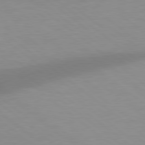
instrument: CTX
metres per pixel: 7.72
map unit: Hpe
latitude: 78.7624
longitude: -150.6112
